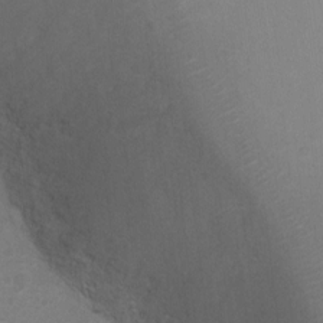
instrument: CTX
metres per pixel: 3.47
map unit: Ht
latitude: 1.4993
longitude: -25.8016
